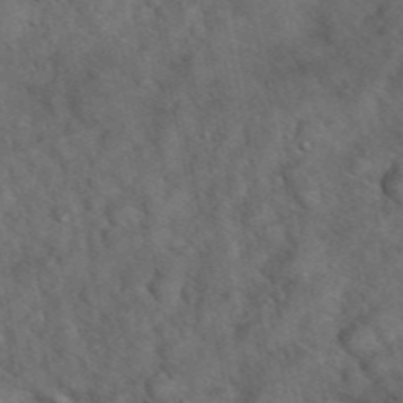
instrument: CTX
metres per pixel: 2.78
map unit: eHh
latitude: 39.3671
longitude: -56.9135
